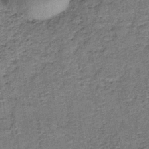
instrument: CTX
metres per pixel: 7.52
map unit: HNb
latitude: -38.4062
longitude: 50.5763
